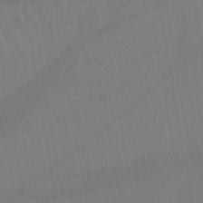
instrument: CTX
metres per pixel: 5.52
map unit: lHb
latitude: -45.6344
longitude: 76.9164
